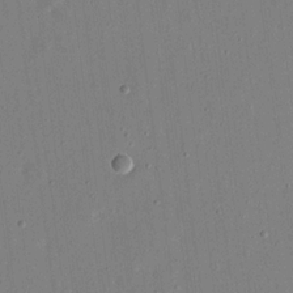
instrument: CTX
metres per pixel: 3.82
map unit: eHh
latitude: 17.4426
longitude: -70.3845
